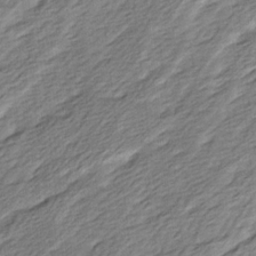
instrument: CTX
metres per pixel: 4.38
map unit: Ave
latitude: 16.4601
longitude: -137.2726
